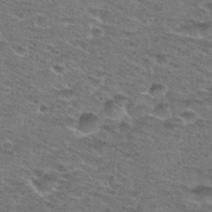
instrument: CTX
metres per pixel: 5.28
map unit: Nhu
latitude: 28.6301
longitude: -49.1403
